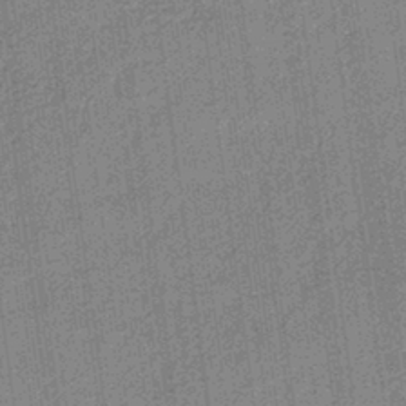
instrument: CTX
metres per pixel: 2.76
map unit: lHb
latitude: -40.7463
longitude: 69.6910
